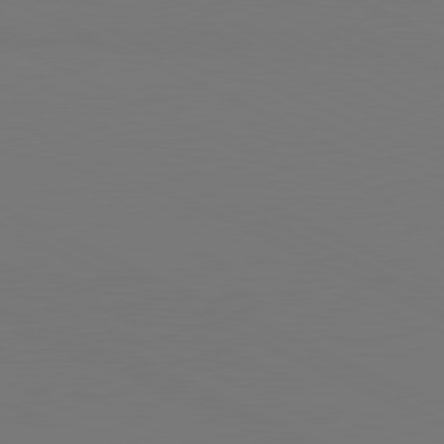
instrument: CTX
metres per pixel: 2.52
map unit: lApd
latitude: 80.9892
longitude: 147.8422
